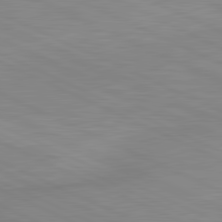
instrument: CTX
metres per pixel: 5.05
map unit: lApd
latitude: 81.5371
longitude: -172.8569
